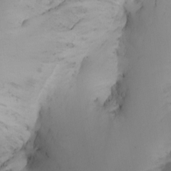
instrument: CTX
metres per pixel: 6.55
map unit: Htu
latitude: -6.3684
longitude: -68.7813
